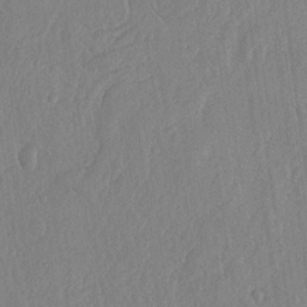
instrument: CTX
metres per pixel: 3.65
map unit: lHvf
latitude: 18.3089
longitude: -115.3292
